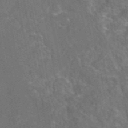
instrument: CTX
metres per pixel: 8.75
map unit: eAb
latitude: 46.3657
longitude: 113.8423
